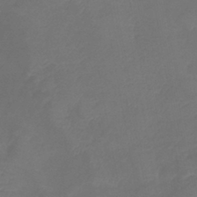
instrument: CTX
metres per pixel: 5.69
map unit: eHb
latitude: -39.7667
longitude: 76.7463
